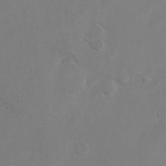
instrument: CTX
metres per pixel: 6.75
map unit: Hto
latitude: 8.5735
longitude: -34.9324
